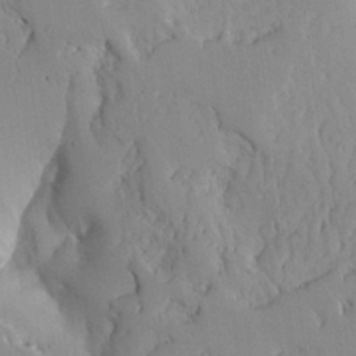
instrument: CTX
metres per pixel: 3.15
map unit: Aa
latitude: 27.7828
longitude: -128.8191
